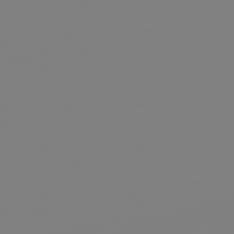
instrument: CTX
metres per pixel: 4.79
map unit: Hpe
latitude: 74.8191
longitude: -127.4049
